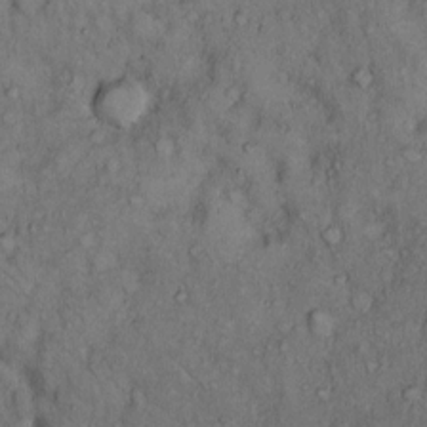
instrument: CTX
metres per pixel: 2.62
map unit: Hto
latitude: 10.7813
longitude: -59.9150
